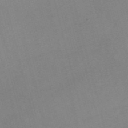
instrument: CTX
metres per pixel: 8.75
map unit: Nve
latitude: -57.2943
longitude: 64.2362
